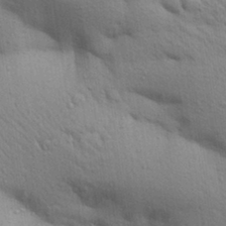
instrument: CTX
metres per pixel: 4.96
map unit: Aa
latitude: 29.8961
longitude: -147.7639
